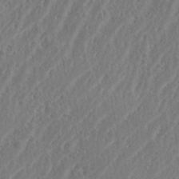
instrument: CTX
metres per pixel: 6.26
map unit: eHh
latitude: 34.6868
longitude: -133.4238
